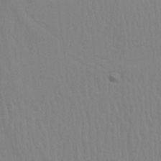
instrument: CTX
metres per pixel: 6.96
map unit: Aa
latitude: 24.6301
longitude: -133.1403
